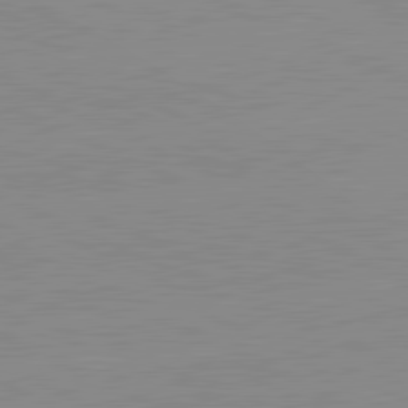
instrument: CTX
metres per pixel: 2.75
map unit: lApd
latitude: 81.4237
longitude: -156.1577
